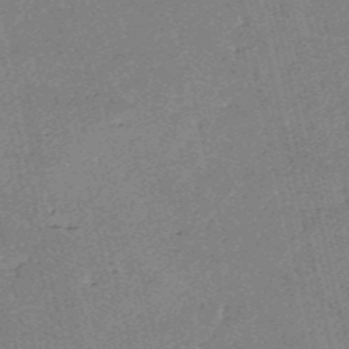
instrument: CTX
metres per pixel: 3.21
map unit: HNb
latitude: -54.1984
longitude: -40.1577
